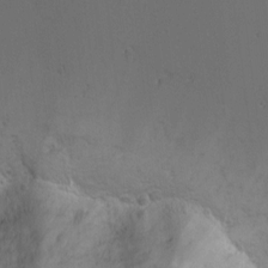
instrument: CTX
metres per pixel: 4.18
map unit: Nhu
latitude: -2.8785
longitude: -73.4805
